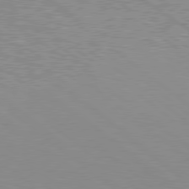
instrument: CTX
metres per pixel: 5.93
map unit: Hpe
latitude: 79.1026
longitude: -162.0822
